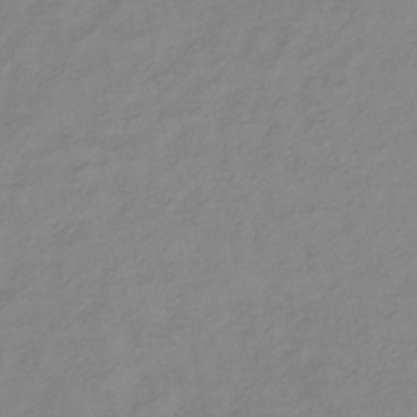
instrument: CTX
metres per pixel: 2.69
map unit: lHb
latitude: -35.6722
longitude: 72.4062
